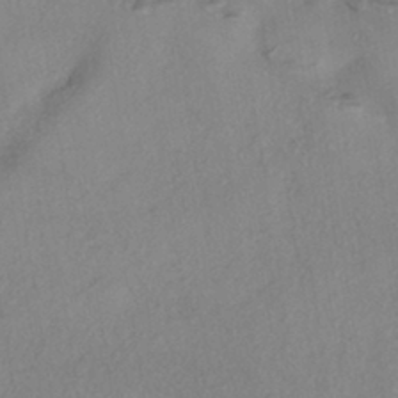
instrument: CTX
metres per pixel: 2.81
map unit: eHh
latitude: -41.8044
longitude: 119.3321
